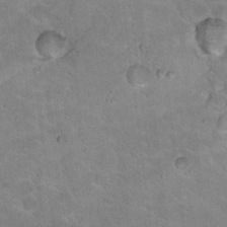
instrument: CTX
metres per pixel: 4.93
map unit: Hto
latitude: 18.7435
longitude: -35.4993
